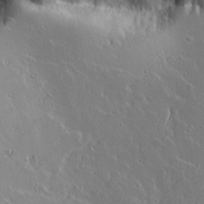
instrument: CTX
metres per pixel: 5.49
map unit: lAvf
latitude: 15.9151
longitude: -126.5546
